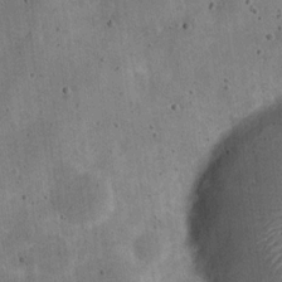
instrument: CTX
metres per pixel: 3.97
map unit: Nve
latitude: -24.5196
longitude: 105.5588
